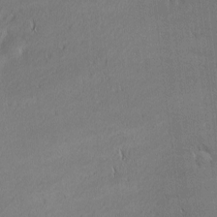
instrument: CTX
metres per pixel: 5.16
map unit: Nhu
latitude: 1.0647
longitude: -78.9703
